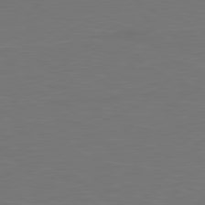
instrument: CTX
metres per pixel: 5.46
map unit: lApd
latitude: 79.9906
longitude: 161.9745
